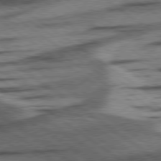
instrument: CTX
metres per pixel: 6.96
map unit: lApd
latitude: 78.4790
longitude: -53.4238
